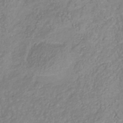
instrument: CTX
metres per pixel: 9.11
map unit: Nhu
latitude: -41.3132
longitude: -84.2712
